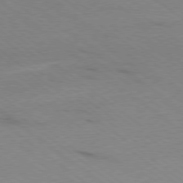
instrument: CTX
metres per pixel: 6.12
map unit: Ap
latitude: -79.3131
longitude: -100.0633
